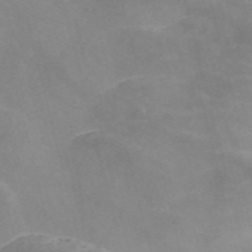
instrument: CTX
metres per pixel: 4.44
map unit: Nve
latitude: -57.4454
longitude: 58.3495
